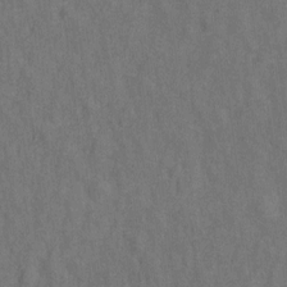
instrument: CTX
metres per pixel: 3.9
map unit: Hto
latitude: -0.1417
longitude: -34.0444
